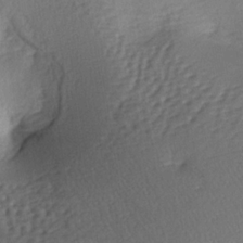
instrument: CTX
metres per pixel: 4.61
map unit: lAa
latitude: -7.1620
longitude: -126.1200
